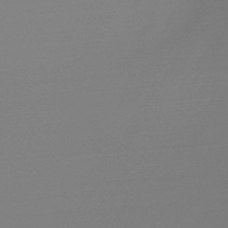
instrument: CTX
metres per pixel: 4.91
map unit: HNb
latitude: -50.6140
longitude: -43.7450
